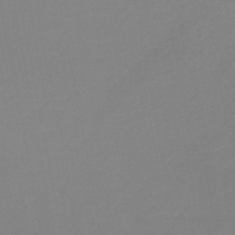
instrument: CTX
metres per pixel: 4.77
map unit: HNb
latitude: -49.2565
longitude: -44.4034
